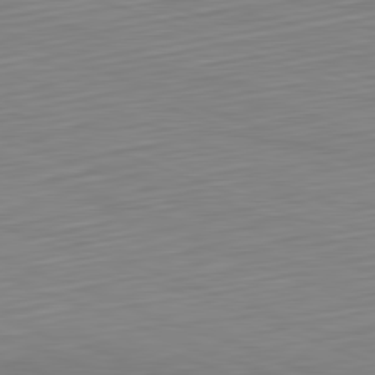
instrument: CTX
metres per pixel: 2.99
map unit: Hpe
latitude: -82.3117
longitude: 14.9920
